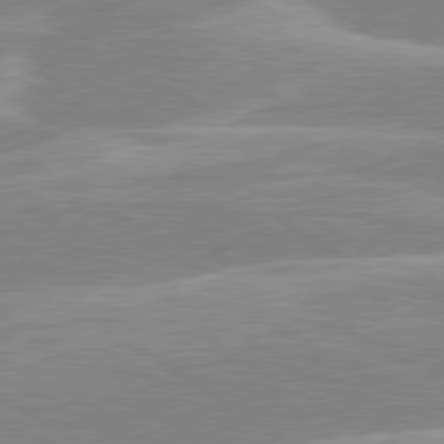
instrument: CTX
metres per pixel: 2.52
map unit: lApd
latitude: 80.0255
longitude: -130.6113
